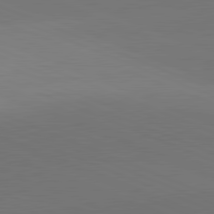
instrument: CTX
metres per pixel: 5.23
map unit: lApd
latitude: 81.8016
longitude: 136.1039
